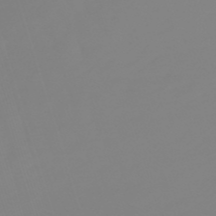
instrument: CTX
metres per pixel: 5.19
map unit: lHb
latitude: -49.5777
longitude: 81.7478
